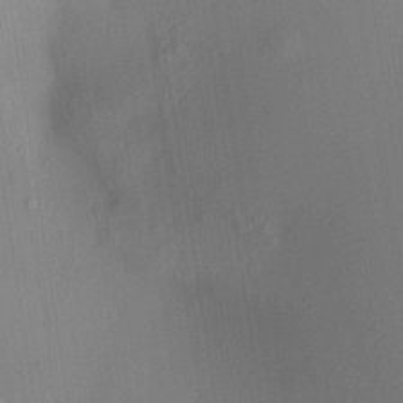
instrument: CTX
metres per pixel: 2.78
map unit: HNhu
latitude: 13.1025
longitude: 12.3495
